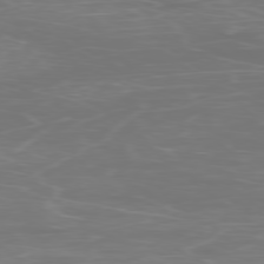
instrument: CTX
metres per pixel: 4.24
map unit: Ap
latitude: -78.6140
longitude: -97.1403
